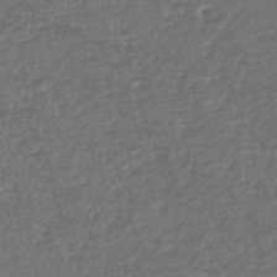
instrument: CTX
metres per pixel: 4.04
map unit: lHb
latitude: -43.6910
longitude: 70.8786
